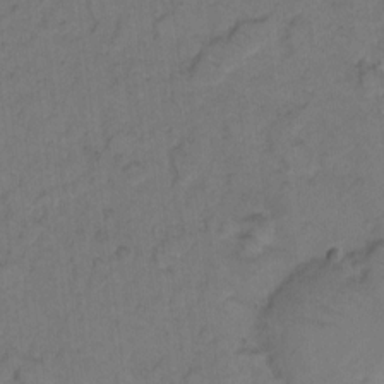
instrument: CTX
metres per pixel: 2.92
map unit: eHh
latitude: 7.2915
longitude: -63.8395
